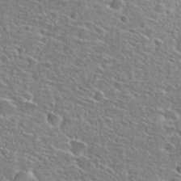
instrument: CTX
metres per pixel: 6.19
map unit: Hto
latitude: 25.6316
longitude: -47.7828
